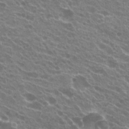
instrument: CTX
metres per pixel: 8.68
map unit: Hto
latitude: 23.0647
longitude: -38.7057
